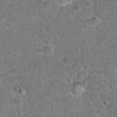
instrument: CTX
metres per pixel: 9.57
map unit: Hto
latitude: 21.4049
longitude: -48.6679
